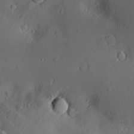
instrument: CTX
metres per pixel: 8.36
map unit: Nve
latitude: -8.8030
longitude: 174.9541
